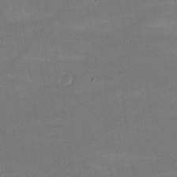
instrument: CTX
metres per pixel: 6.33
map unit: lHvf
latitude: -10.0472
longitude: -101.8206
